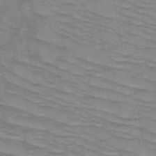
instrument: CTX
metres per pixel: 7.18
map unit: HNb
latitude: -49.2376
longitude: -50.2711
